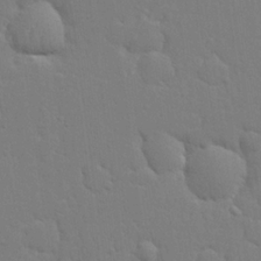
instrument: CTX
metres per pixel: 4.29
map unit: lHvf
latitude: 21.9528
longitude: 141.2187
